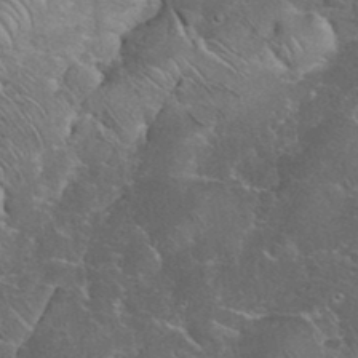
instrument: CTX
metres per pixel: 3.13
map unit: eHh
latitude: 36.0633
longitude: -64.6868
